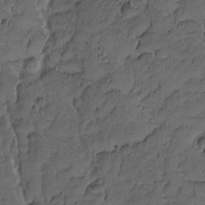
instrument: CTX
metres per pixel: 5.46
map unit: Nhu
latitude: -6.2928
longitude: -152.8380
